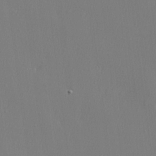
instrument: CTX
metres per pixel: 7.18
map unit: lHvf
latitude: 23.1592
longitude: 141.8233
